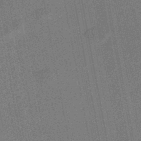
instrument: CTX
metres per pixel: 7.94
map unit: HNhu
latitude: -48.1606
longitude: 98.9542
